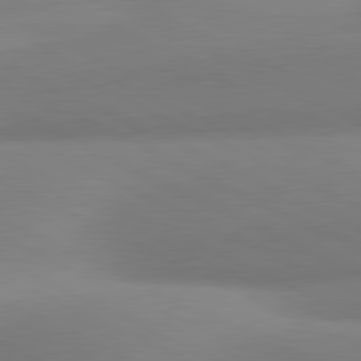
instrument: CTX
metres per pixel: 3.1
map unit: lApd
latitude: 80.8758
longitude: 131.2943
